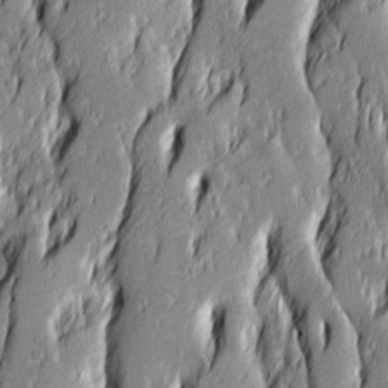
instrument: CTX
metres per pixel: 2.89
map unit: Ave
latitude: 14.2901
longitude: -131.7261
